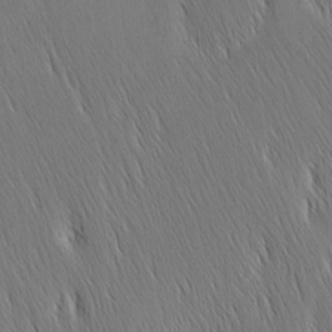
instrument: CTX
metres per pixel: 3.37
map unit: Nhu
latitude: -4.8219
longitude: -151.3103
